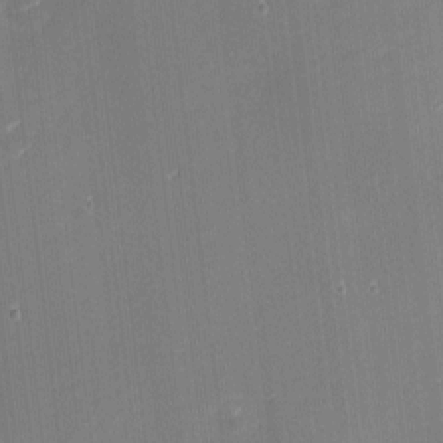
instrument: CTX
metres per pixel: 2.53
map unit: eHh
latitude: -2.2361
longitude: -80.4412
